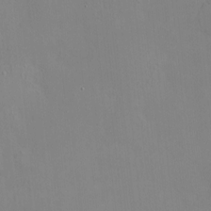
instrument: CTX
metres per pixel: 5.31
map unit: HNhu
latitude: 7.8205
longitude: 11.5966
